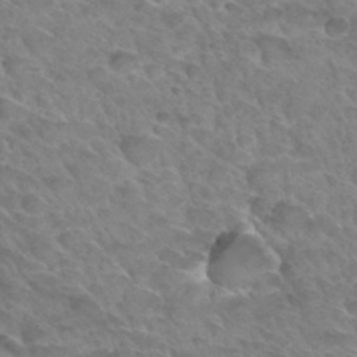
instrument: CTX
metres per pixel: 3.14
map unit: Hto
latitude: 33.6127
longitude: -46.2145
